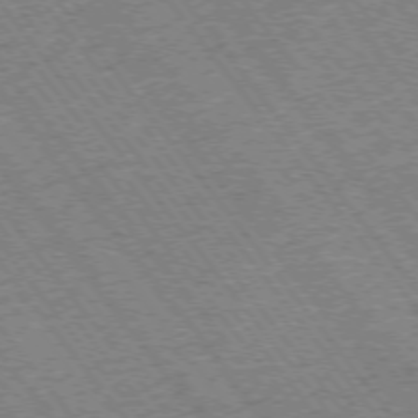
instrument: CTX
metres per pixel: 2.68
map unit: Ap
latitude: -75.4833
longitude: -87.6694
